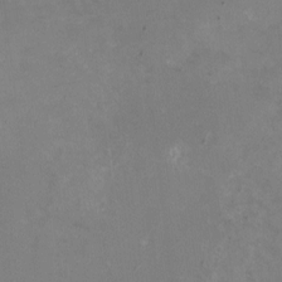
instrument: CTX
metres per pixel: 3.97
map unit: HNhu
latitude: -1.3699
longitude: -4.4601
